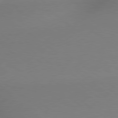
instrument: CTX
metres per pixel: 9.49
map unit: lApd
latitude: 79.0270
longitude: 179.2754
